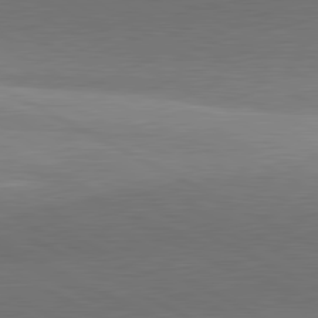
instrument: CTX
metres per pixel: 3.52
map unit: lApd
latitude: 81.3671
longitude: 135.7478
